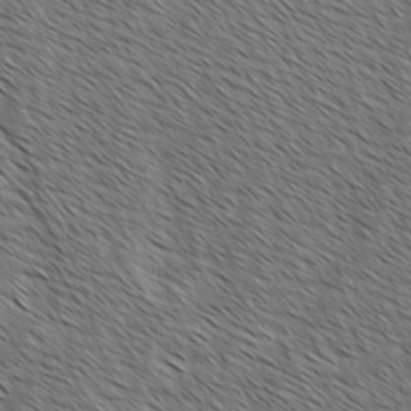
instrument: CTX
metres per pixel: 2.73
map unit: lAvf
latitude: -1.9367
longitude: -113.4804
